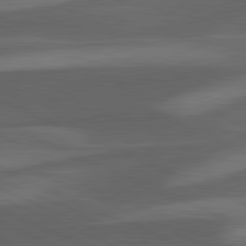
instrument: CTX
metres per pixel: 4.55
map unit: lApd
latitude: 81.8394
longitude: 126.2361
